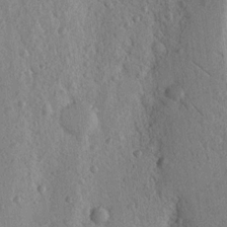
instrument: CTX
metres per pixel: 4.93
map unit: Nhu
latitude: 15.3104
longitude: -77.8961
